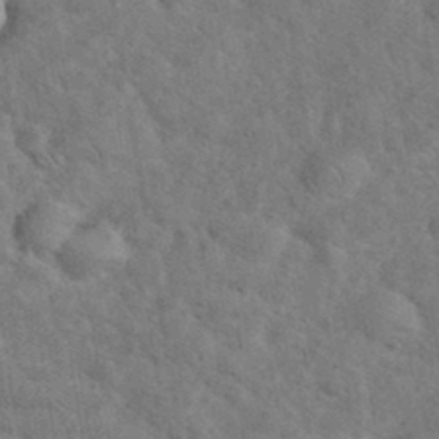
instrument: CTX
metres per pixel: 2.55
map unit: eHh
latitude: 36.8947
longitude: -65.6883
